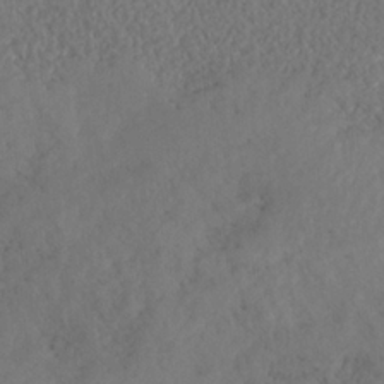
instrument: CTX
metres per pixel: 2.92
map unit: HNhu
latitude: -36.7841
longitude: 32.8975
